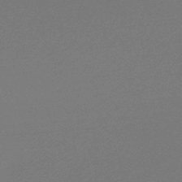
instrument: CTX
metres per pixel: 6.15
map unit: lHb
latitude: -48.3873
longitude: 66.4440
